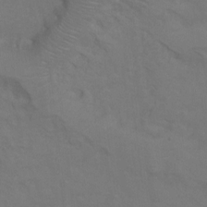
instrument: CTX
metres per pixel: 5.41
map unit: Hto
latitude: 6.3656
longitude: -35.5371
